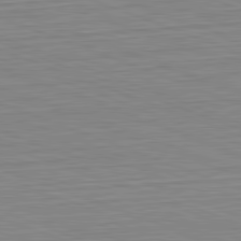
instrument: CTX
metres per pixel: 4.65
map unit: Hpe
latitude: -82.5951
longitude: 12.5196
